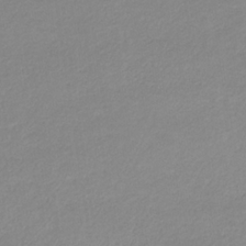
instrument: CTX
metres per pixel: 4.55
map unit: eHb
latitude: -31.8800
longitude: 68.1605
